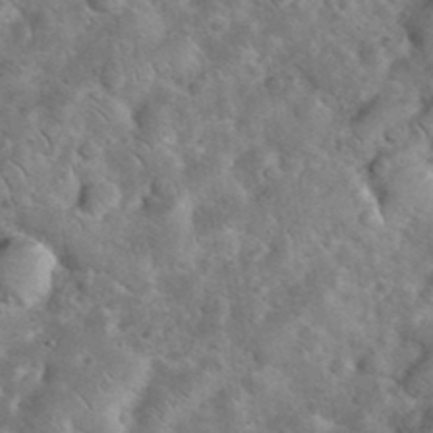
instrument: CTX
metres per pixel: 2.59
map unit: eHh
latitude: 37.7639
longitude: -64.2522
